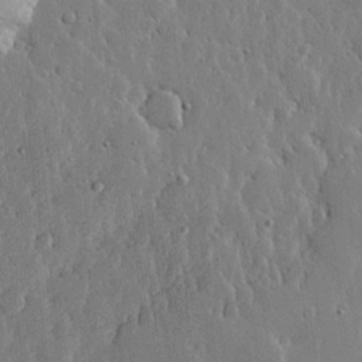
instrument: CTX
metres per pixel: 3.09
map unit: lHvf
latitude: 17.4049
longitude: -115.8205
